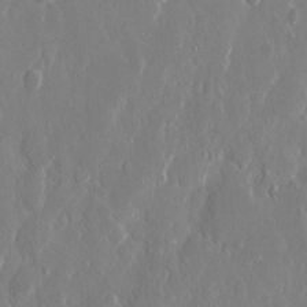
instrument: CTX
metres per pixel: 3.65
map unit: eHh
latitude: 12.5546
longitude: -71.4048
